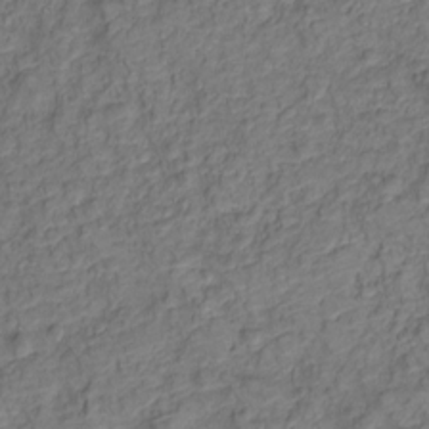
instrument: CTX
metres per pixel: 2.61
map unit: Nve
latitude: -19.9178
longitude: 105.5966
